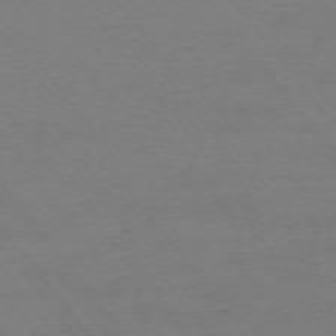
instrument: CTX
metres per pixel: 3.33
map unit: Ap
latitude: -75.0865
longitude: -82.2711
